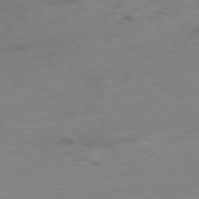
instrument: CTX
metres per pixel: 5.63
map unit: Ap
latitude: -77.2754
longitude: -90.5357
